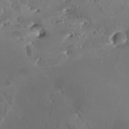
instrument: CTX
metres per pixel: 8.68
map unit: Nhu
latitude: -6.9919
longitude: -75.0458
